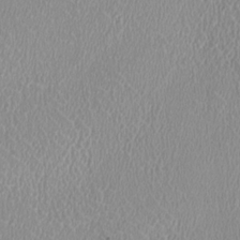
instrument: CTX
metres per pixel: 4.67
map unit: HNhu
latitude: -1.8045
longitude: -1.3103
